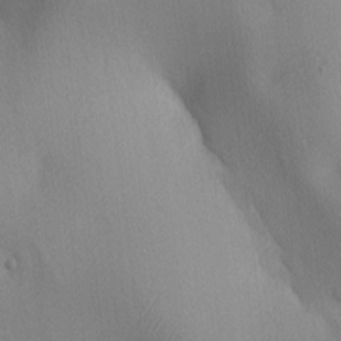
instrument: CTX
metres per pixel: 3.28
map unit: lAa
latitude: 3.5560
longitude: -116.7624
